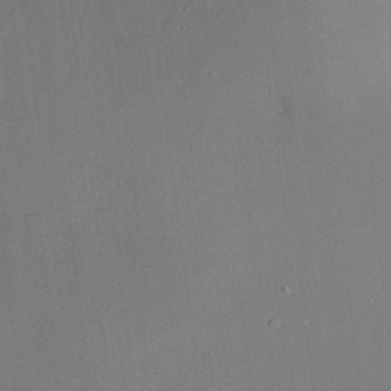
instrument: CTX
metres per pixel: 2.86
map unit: Htu
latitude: -7.3509
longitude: 175.9178
